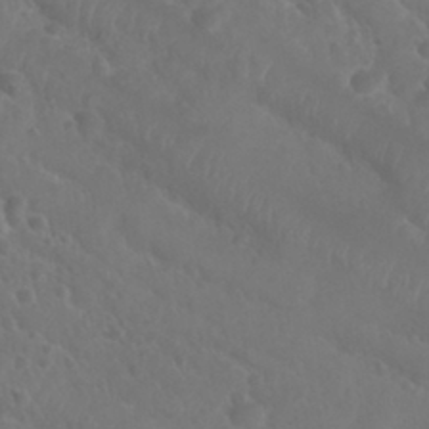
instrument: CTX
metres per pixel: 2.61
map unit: Nhu
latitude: 28.9136
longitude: -55.6127
